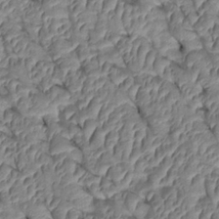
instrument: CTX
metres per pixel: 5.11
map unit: Htu
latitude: 1.4237
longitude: 147.9178
